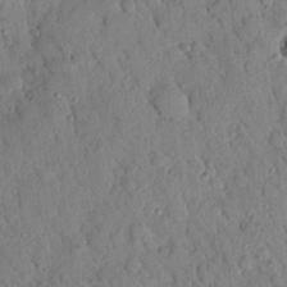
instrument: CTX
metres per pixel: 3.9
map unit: Nhu
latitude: 21.5938
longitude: -77.2348
